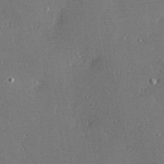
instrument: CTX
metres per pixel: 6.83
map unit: Hve
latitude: 27.9528
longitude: -91.3104
